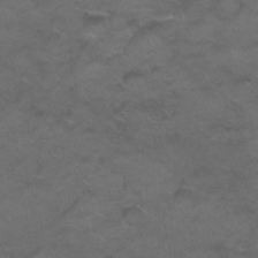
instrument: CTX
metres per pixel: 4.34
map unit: Nhu
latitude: 26.1767
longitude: -53.8961
